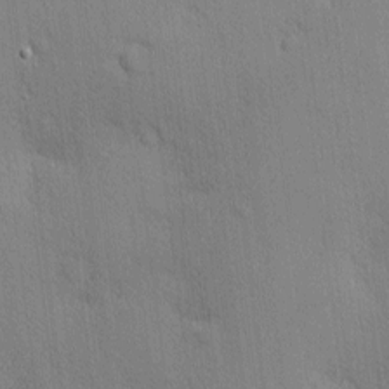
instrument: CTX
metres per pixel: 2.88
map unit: Nhu
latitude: 2.0822
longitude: -75.2348
